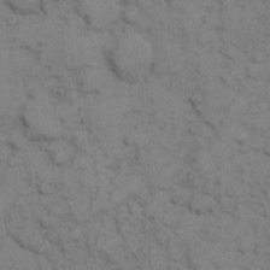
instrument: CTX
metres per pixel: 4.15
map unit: eHh
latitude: 7.3293
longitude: -65.1970
